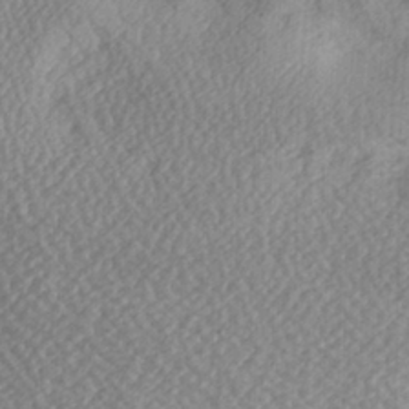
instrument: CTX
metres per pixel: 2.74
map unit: Hve
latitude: 2.1011
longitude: -123.8016
